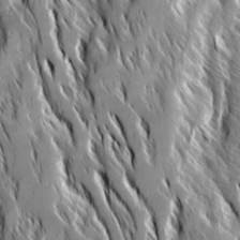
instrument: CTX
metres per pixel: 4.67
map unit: Ave
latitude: 14.5357
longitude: -133.9717
